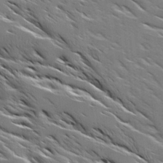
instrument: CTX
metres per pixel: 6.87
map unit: Ave
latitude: 17.2915
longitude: -129.6316
